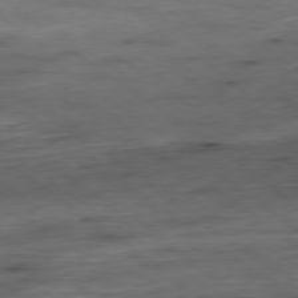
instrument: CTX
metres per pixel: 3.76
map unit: Hpe
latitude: -79.2187
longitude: 12.2173
